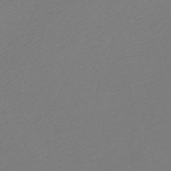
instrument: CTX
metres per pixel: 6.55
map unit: lHb
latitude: -46.7274
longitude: 57.6155
